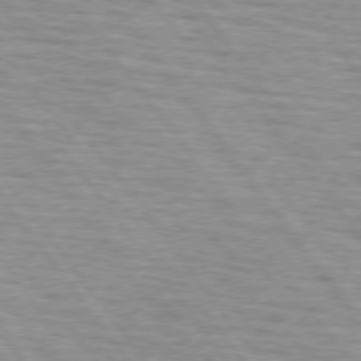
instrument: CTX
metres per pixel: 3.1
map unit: lApd
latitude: 75.2159
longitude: -75.5938
